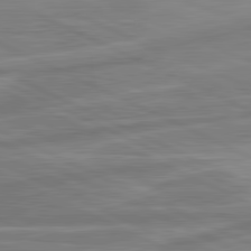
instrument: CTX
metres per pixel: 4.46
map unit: lApd
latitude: 81.5938
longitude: -174.3089
